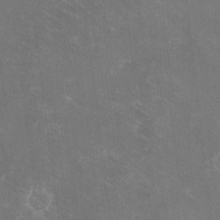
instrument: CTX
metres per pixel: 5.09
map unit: eHh
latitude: -10.5385
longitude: -65.4993
